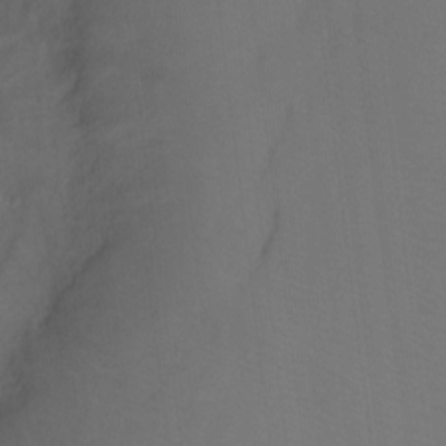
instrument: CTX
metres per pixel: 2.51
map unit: Ht
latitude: -7.8233
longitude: -34.5545
